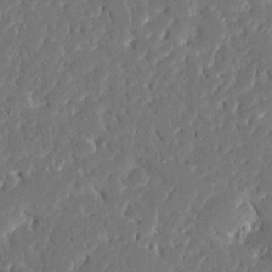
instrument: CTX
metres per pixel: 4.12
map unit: Ave
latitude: 16.2900
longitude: -140.2333
